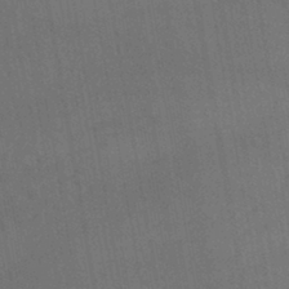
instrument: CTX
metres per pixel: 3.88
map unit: lHb
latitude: -42.1794
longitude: 65.8800
